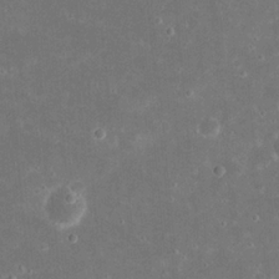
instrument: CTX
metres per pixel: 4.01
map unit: eHh
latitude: 21.0081
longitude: -68.1011
